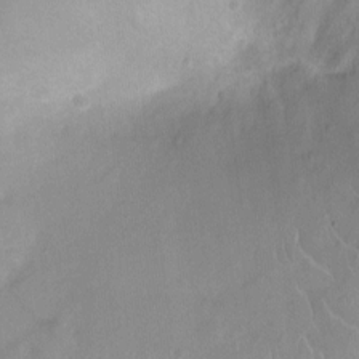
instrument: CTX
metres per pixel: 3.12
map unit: Ht
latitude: -9.3321
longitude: -22.6301
